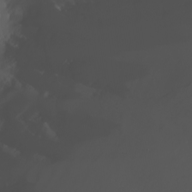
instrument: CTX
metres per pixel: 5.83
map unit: Nhu
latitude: -7.5966
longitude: -85.4238
